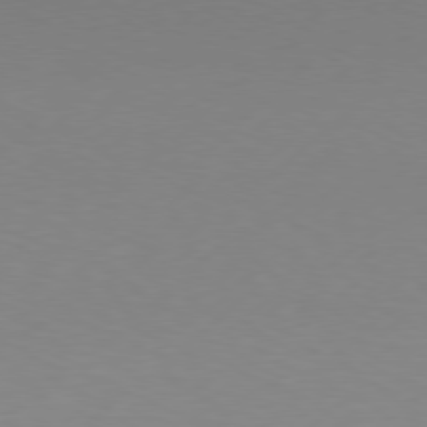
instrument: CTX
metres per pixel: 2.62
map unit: Hpe
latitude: 77.4048
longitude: -131.2159
